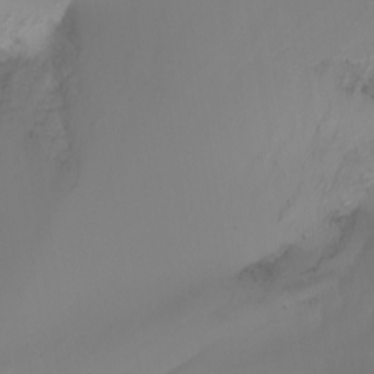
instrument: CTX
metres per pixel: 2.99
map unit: Nhu
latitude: -7.1620
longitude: -81.6883
